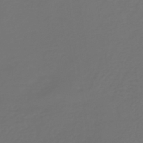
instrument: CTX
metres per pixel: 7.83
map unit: lHb
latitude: -39.2565
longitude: 63.1431
